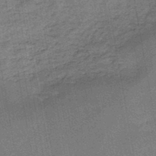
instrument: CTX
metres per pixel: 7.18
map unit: HNb
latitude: -45.3888
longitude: -36.8002
